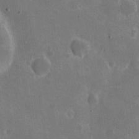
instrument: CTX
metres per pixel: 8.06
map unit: eHh
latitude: 6.4790
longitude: -67.0458
